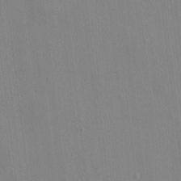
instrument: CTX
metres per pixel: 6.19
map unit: HNhu
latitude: 4.9892
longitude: 7.3698
